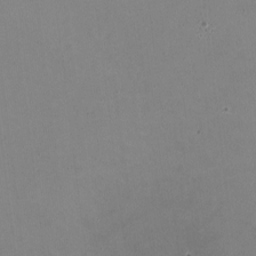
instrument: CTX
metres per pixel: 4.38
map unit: HNhu
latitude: -1.7478
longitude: -2.2333
